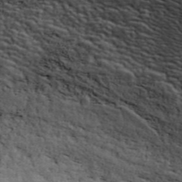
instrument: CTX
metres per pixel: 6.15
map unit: ANa
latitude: 41.9906
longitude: 29.6533
